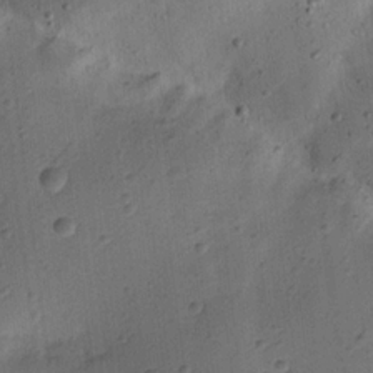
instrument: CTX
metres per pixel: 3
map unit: Nhu
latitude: 18.3089
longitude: -78.4412
